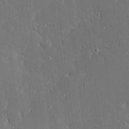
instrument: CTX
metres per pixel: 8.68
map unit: Ave
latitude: 17.6883
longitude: -140.2522
